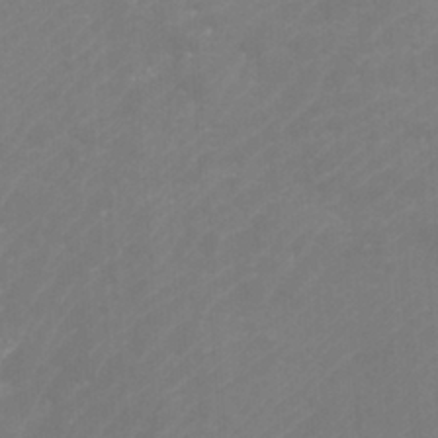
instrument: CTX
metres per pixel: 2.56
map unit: Htu
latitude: -11.3132
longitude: -71.7827
